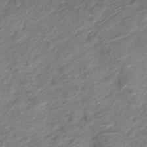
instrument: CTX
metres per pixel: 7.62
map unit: Nve
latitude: -19.6722
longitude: 105.7099
